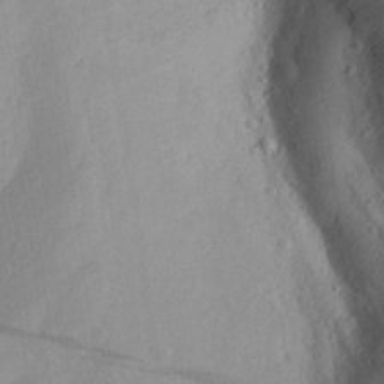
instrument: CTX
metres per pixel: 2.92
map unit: Aa
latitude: 25.9906
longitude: -147.2159
